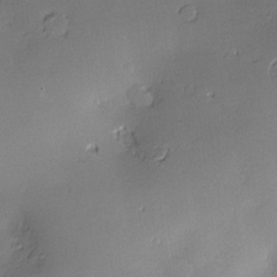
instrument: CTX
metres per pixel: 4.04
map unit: Nve
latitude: -9.3321
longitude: 174.6518
